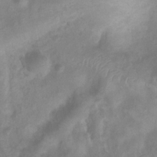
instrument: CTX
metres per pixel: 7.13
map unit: Htu
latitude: 2.5734
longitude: -21.6127
